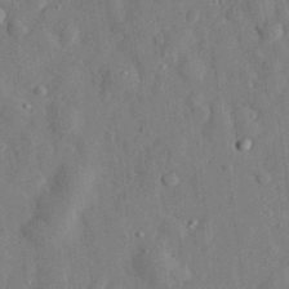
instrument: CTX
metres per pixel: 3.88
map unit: eHh
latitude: 29.7449
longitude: -76.9702
